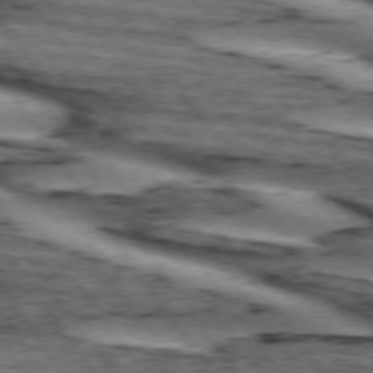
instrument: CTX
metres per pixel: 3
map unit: lApd
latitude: 74.2900
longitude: -75.2726
